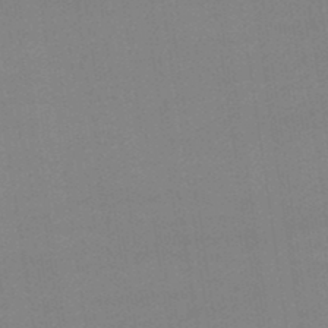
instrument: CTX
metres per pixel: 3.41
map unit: lHb
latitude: -47.8422
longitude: 67.2187
